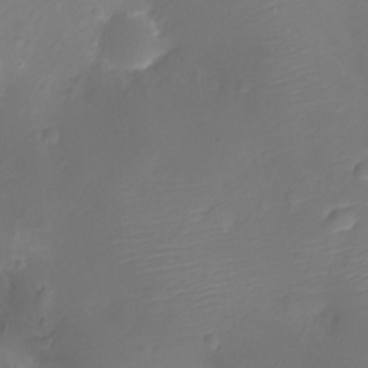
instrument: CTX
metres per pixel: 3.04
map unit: Ht
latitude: -11.5021
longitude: -23.1970
